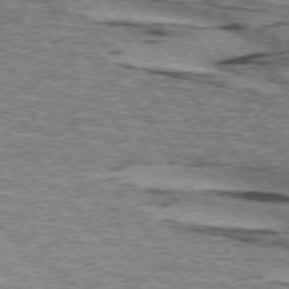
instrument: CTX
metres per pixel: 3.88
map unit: lApd
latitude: 74.2900
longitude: -76.2144
